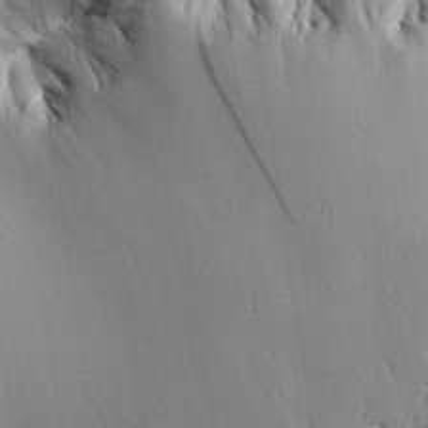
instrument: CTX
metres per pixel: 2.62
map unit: Aa
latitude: 31.8206
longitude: -137.9906
